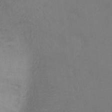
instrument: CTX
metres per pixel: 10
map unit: Ht
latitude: -11.7478
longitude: -24.2144
